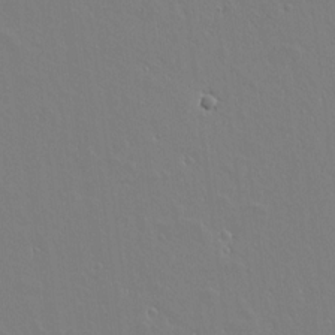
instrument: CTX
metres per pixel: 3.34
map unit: lAvf
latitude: 14.2334
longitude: -126.2712
